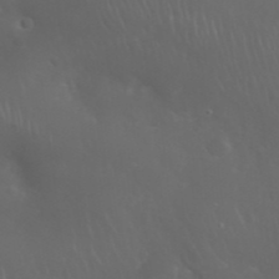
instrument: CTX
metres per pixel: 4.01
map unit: Nhu
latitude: 28.2144
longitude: -66.7813
